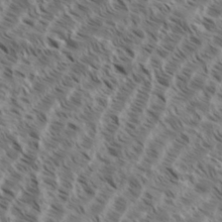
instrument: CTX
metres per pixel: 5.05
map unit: eHh
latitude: 35.4426
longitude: -138.6679
